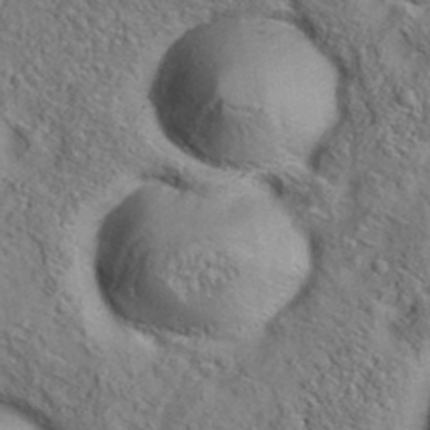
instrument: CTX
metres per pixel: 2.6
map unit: eAb
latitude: 35.4237
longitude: 107.9178
